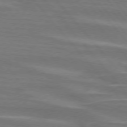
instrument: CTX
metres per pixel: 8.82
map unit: lApd
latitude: 75.2915
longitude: -80.9325
